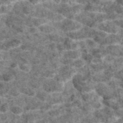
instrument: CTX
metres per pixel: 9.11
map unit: eAb
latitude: 47.1781
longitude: 106.5574
